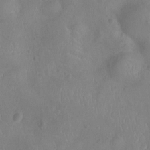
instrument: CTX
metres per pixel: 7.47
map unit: Ht
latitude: -9.2565
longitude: -21.8961
